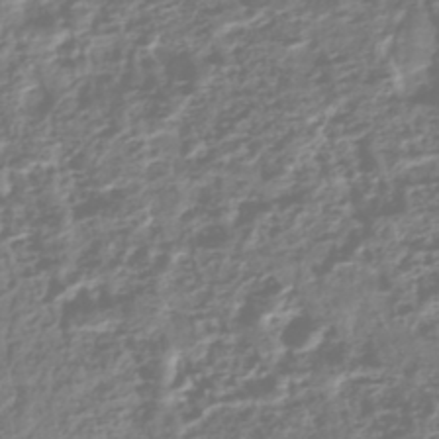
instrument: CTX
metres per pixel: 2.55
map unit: HNhu
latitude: -43.8233
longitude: 106.5574
